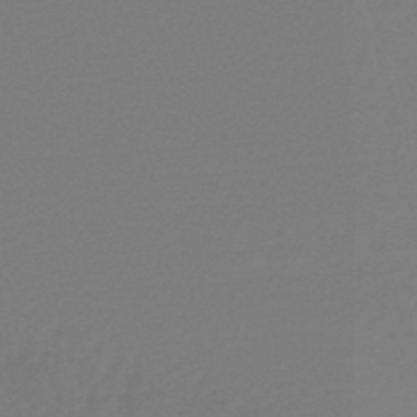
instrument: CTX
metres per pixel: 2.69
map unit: lHb
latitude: -46.3117
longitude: 63.7099
